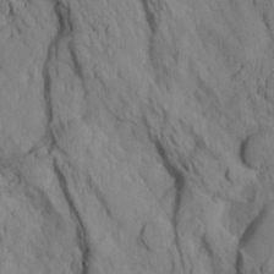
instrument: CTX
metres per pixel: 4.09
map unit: Aa
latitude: 8.5357
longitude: -126.9892
